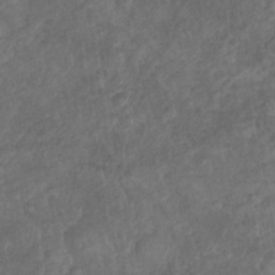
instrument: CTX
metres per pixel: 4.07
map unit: Nhu
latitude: -30.9730
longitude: -62.1011
